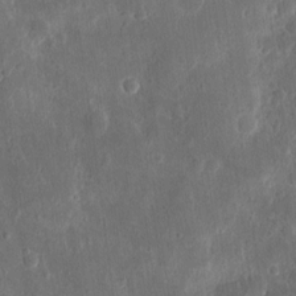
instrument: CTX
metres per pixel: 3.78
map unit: Ht
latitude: 11.3293
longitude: -74.9514
